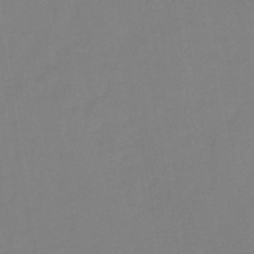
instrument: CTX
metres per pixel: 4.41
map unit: lHb
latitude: -42.9541
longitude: 73.9367
